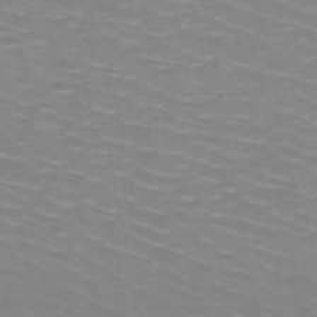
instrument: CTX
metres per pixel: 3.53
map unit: HNb
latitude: -48.3873
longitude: -47.2537
